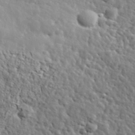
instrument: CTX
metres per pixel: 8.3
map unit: lHvf
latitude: 36.0255
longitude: -86.0822
